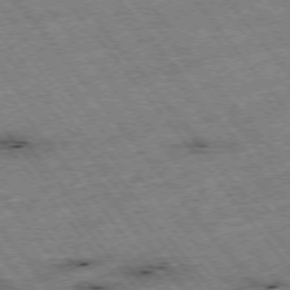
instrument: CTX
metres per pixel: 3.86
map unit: Hpe
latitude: -75.6911
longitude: -21.7450
